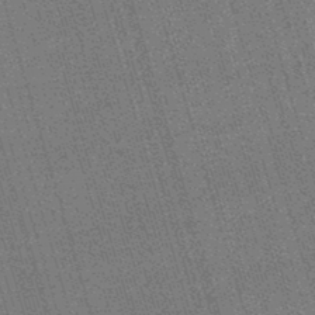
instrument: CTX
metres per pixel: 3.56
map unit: lHb
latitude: -45.6344
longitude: 78.0283
